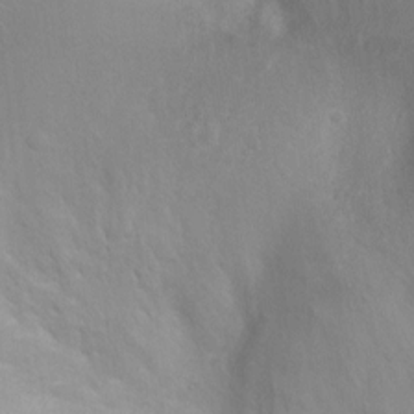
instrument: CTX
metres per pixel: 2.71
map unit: Ht
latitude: 3.0836
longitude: -26.1578
